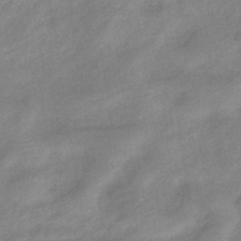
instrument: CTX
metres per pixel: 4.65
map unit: eHb
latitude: -41.1053
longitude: 83.4832
